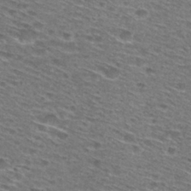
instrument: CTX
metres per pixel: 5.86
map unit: Hto
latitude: 28.7813
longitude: -47.1592
